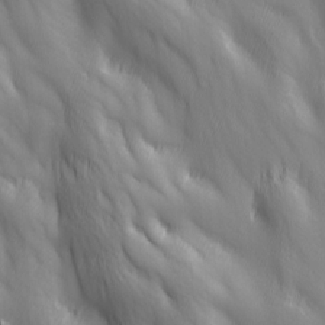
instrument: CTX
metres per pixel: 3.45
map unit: Ave
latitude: 13.1025
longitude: -105.3104
